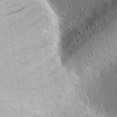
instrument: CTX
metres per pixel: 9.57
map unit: eHh
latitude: 25.3670
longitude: -77.5371
